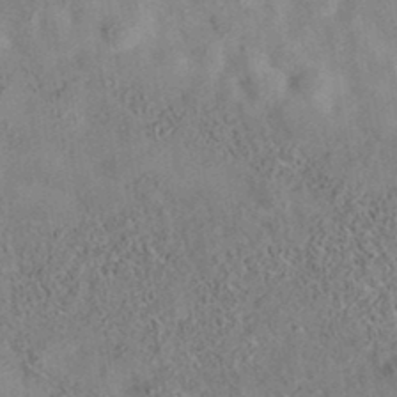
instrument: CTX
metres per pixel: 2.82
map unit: eAb
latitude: 35.0647
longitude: 108.2173
